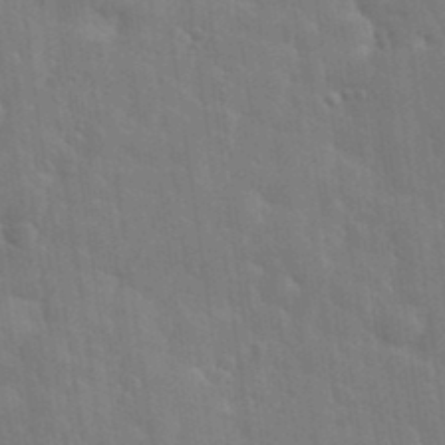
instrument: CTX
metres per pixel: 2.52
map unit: eHh
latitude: 35.3292
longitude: -61.2348
